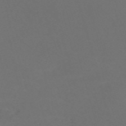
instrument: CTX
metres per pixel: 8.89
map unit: Nve
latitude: -59.8044
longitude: 60.5952
